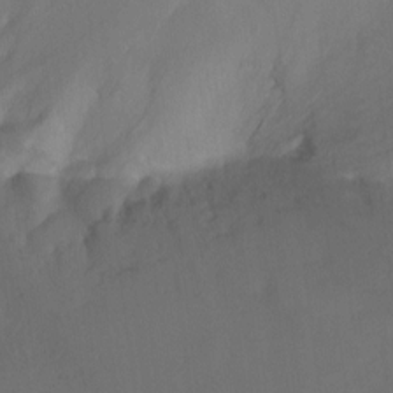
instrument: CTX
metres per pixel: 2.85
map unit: Ht
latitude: -9.6533
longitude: -39.4993
